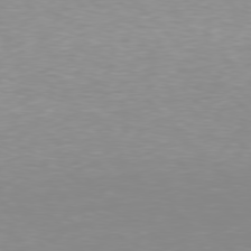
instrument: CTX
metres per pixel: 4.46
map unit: Hpe
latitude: 77.7071
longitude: -161.5938
